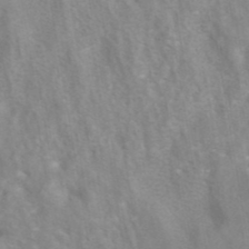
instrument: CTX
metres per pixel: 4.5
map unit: eAb
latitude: 41.1025
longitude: 106.4818
